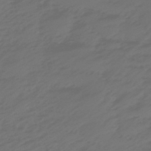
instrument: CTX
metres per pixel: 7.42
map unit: eHb
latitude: -47.9556
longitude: 84.9730
